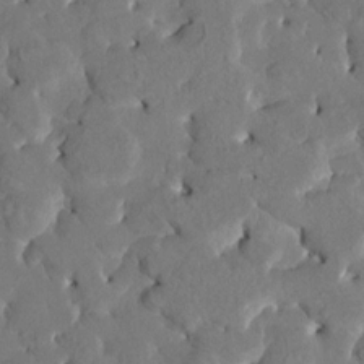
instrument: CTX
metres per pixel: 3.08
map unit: HNhu
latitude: 7.1781
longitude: -5.6883
